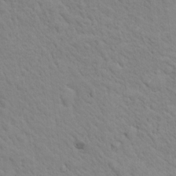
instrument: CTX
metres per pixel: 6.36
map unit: Nhu
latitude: 16.8002
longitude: -33.0836
